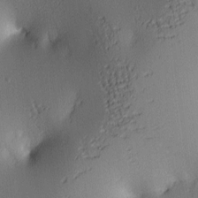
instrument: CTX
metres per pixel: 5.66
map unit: lAa
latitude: 4.1200
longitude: -116.6302
